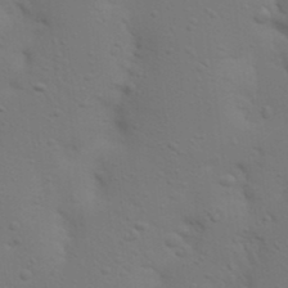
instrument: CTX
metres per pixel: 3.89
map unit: Nhu
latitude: 22.7057
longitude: -73.3104
